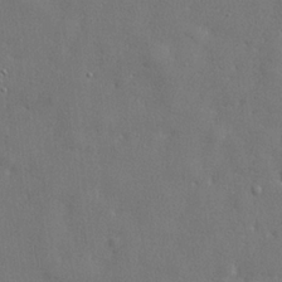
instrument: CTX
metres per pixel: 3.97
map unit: lHvf
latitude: 23.6694
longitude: 143.0675
